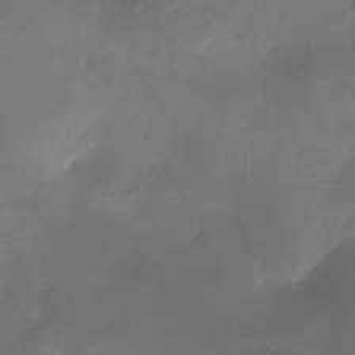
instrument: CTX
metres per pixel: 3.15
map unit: Nhu
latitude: -26.0094
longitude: -70.8002
